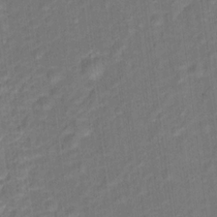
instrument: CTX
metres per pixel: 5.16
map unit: Hto
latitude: 15.7261
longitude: -39.8583
